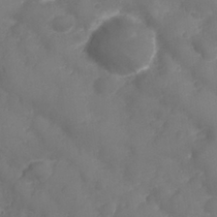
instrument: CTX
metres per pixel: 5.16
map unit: Nhu
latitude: 25.7449
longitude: -63.4616
